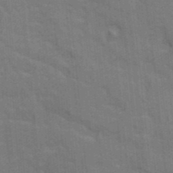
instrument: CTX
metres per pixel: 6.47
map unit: Ave
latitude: 11.4238
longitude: -101.9528
